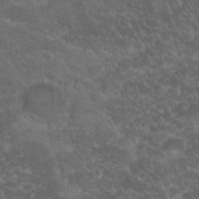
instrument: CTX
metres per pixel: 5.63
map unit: Hto
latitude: 19.5749
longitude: -35.6127
